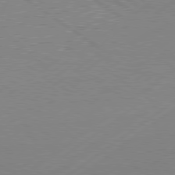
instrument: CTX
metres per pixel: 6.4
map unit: Hpe
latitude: 78.8569
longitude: -145.8772
